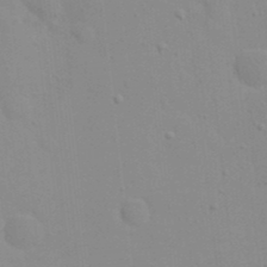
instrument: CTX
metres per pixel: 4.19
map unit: eHh
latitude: 21.2915
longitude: -64.4601
